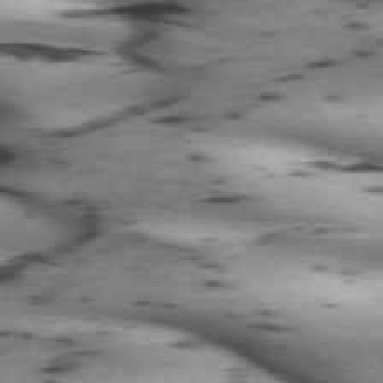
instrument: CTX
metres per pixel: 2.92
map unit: lApd
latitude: 71.8205
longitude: -52.7435
